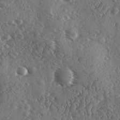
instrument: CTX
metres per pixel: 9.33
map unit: Ave
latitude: -9.7289
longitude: -118.8569
